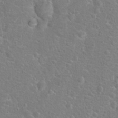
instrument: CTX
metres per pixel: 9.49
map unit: Hto
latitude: 17.2726
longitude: -42.1200
